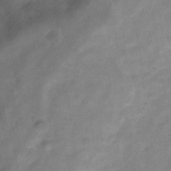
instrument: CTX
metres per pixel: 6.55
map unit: Hve
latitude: -32.5574
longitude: 89.6911
